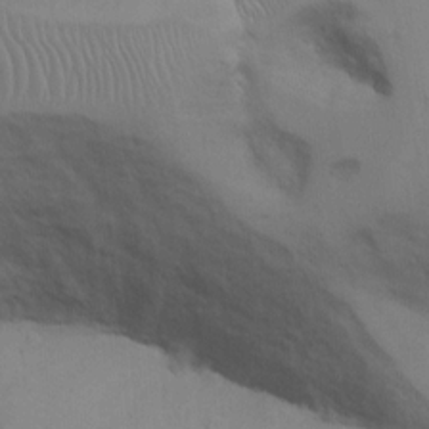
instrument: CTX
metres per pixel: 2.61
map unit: Hto
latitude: 12.5546
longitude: -56.6868
